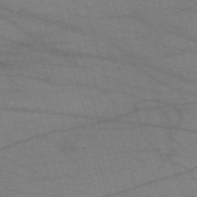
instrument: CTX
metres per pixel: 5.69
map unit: eHh
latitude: -61.2187
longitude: 54.1606
